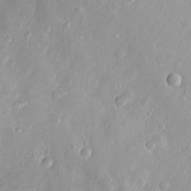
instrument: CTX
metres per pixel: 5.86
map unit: Htu
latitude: -5.0675
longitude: 157.9556
